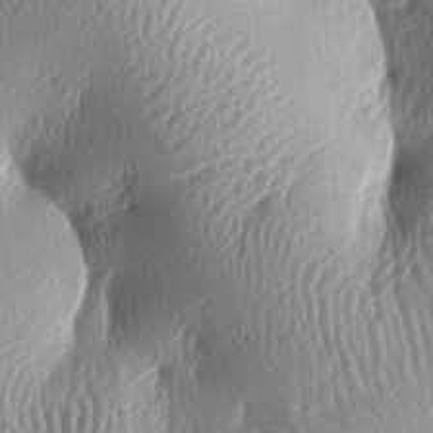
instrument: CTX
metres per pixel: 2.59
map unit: lAa
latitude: -7.2187
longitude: -126.8569
